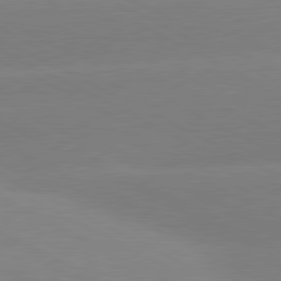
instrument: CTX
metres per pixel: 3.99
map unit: lApd
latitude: 80.8569
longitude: -154.1389
